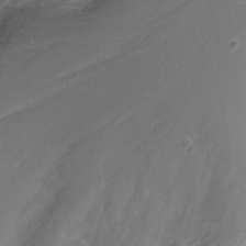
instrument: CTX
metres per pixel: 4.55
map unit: Nhu
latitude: -0.9731
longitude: -79.3671
